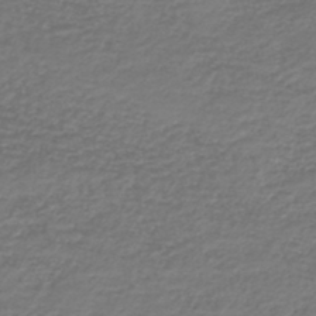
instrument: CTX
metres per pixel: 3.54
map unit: HNb
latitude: -42.8785
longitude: 49.9178
